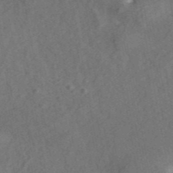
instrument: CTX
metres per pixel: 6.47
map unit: ANa
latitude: 44.0444
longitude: 29.9556
